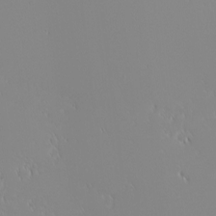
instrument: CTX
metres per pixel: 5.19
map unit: Nhu
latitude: -4.6518
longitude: -80.7246
